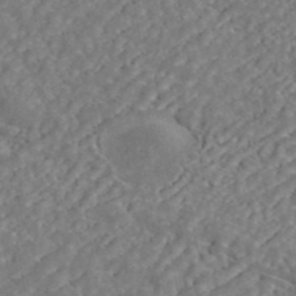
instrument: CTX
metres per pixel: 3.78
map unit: ANa
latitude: 44.8191
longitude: 23.6911
